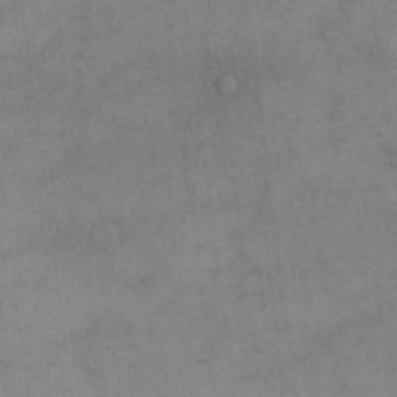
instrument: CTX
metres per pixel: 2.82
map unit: eHh
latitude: 15.4805
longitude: -66.9513
